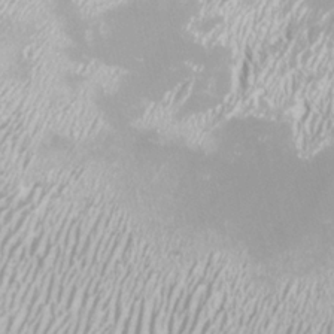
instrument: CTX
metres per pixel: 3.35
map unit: Htu
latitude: -8.7463
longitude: -76.6490
